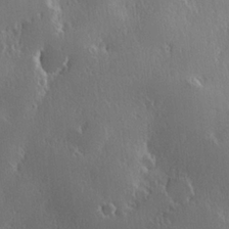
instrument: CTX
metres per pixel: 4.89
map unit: Hve
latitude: 23.2537
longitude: 146.2550
